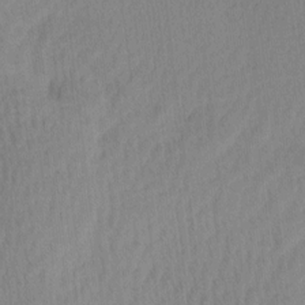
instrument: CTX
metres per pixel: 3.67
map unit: Ave
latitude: 11.7450
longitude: -107.2159
